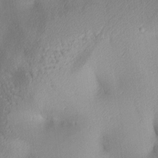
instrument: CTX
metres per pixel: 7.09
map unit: lAa
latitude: 3.6883
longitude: -117.2348
